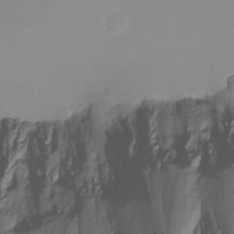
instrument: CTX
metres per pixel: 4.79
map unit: Nhu
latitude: -5.4643
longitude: -79.9906
